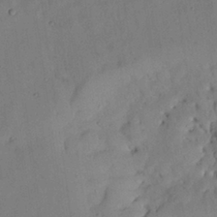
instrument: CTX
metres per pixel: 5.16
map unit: Nhu
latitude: 27.3860
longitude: -72.9703
